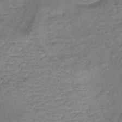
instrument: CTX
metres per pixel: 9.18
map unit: eHb
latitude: -43.1620
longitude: 83.9367
